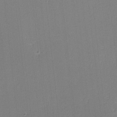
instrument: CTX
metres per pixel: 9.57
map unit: lHvf
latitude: -11.0298
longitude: -99.8205
